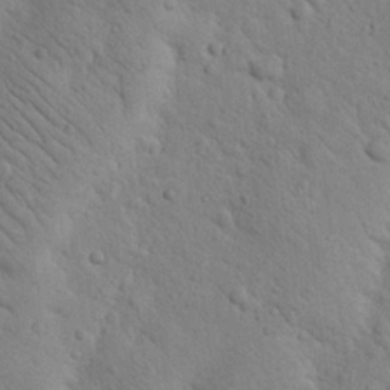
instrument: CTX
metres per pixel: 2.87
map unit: Nhu
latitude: 20.5546
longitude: -74.5546
